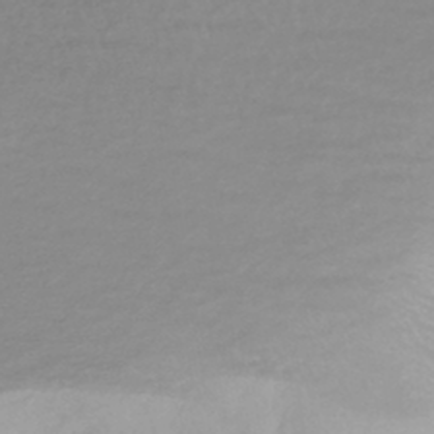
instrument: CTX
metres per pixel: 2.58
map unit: HNhu
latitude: -44.8975
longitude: 99.0675
